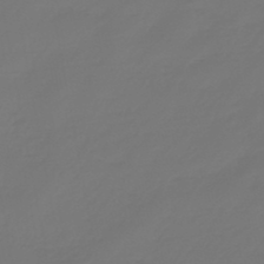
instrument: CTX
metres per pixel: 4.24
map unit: eHb
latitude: -46.4440
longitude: 84.8974
